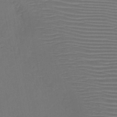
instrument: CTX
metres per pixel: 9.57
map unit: HNb
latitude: -46.9730
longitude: -42.5924
